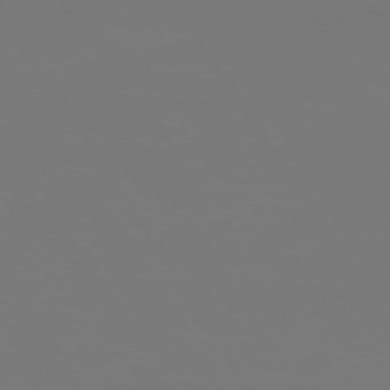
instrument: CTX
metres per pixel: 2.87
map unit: Hpe
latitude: -73.8989
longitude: 4.9163
